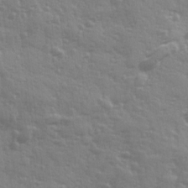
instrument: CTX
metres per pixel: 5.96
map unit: Ave
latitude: 12.4412
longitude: -103.5182
